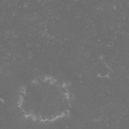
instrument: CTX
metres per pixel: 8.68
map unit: lHvf
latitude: -15.3699
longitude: -100.4223
